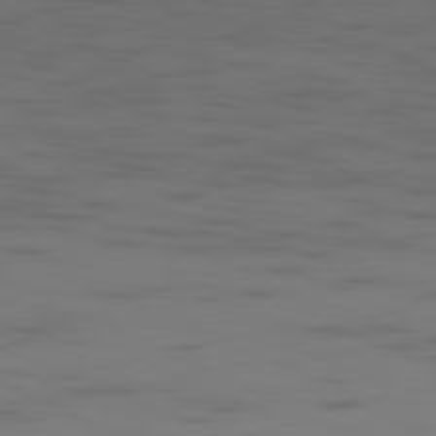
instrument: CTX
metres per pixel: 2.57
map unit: Ap
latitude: -81.0298
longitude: -61.6694
